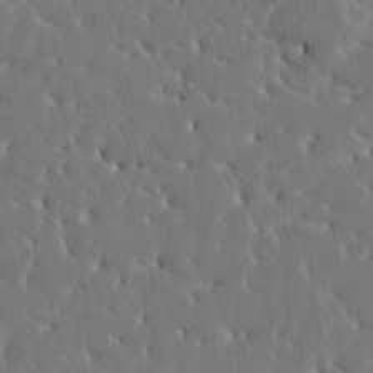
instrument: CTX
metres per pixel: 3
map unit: HNhu
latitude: 6.8191
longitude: -5.0080
